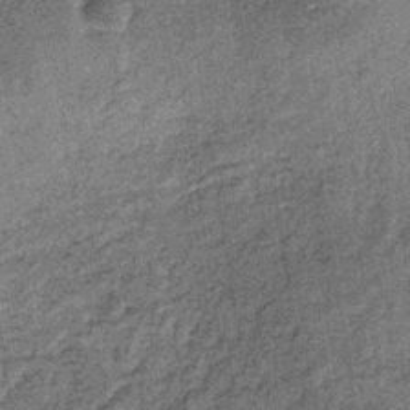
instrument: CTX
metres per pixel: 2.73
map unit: lHb
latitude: -38.4440
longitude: 65.6344
